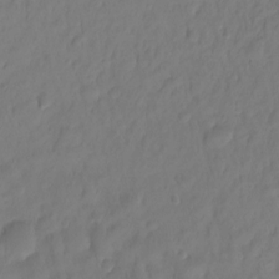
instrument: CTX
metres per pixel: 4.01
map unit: Hto
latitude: -11.0298
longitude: -39.9339
